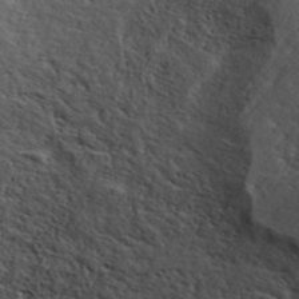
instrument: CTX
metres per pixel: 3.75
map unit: ANa
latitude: 42.4034
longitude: 55.7100
